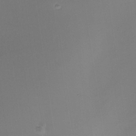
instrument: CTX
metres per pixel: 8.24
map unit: Nhe
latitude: -31.7855
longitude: -116.7057
